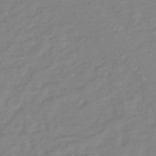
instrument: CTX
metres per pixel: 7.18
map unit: lHb
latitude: -41.3321
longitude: 75.6344
